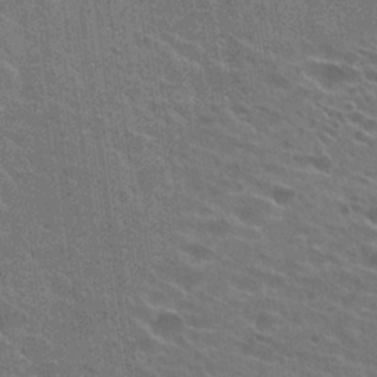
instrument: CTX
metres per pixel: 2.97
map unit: Hto
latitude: 25.8205
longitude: -43.0081
